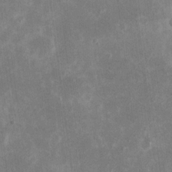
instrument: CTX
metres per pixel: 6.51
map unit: eHh
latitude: 19.1403
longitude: -71.2726
